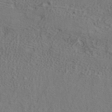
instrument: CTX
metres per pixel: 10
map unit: ANa
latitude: 38.5546
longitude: 20.4440
